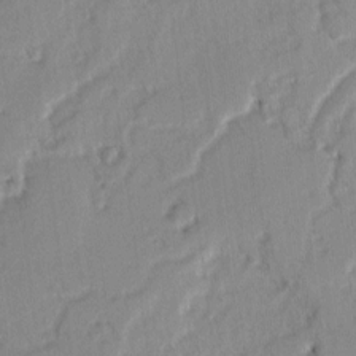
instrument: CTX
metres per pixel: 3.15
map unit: Ave
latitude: 1.4615
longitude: -109.9339
